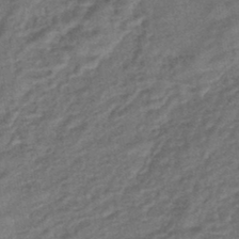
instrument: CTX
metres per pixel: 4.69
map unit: eHb
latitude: -43.2564
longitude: 84.1227
